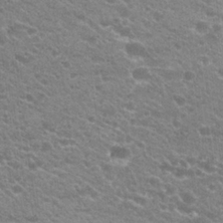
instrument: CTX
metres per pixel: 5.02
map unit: Hto
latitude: 23.5749
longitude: -35.5749
